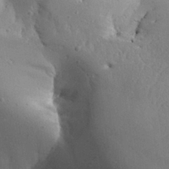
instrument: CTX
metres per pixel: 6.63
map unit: Aa
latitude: 27.1403
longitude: -129.1025
